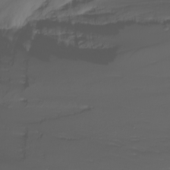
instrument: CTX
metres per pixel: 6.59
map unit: Nhu
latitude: -8.8219
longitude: -80.7624
